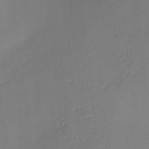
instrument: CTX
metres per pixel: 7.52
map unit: Nhu
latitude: 1.6316
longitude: -75.3860
